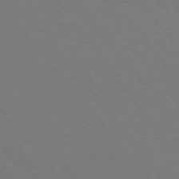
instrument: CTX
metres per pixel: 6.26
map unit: Hpe
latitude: 75.3482
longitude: -138.4601
